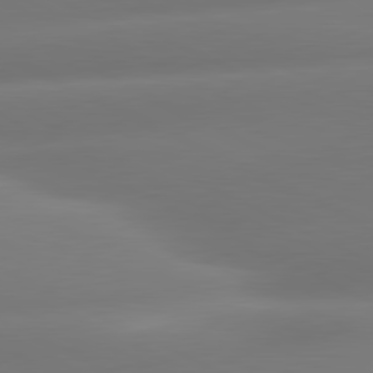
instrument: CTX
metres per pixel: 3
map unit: lApd
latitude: 80.6113
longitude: -160.0255
